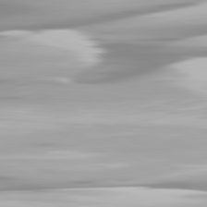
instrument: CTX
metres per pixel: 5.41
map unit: lApd
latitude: 81.4993
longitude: -139.8205
